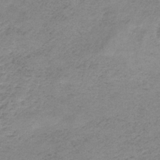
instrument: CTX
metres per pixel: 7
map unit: HNb
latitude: -33.5022
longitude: 58.9352
